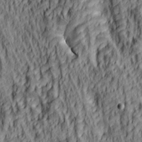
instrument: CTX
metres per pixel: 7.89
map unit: lAa
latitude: 5.2537
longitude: -114.9702
